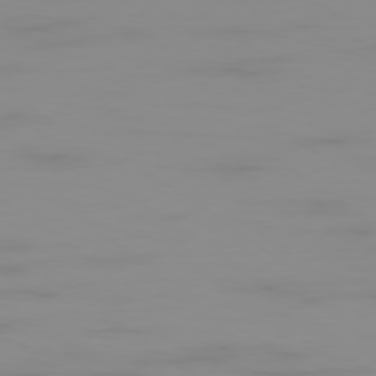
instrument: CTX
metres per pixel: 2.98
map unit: Ap
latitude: -79.2754
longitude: -95.2348
